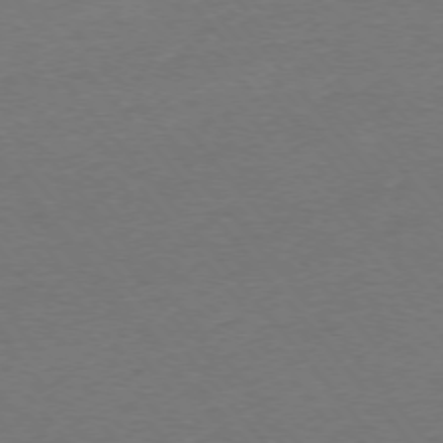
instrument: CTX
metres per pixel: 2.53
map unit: Ap
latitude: -75.8045
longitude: -94.6491
